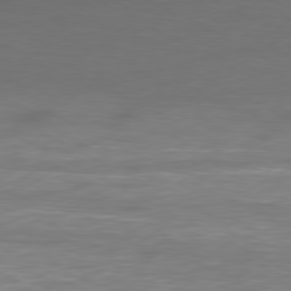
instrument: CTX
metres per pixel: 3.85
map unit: Hpe
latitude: -80.7086
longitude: 19.2565
